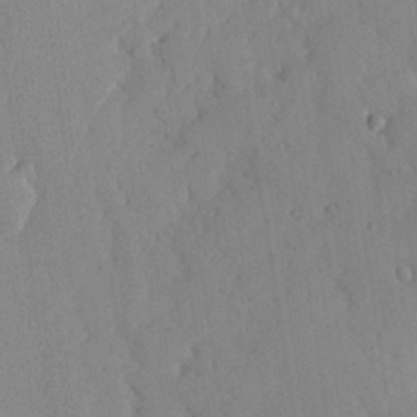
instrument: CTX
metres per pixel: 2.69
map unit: lHvf
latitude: 18.7057
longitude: -112.4790
